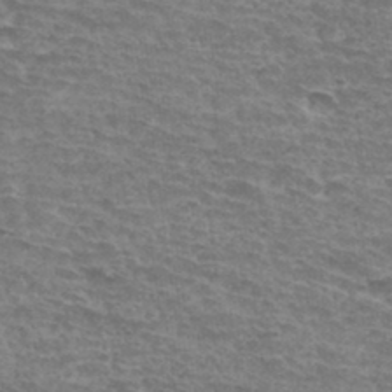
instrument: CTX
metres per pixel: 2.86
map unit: Hto
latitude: 34.1955
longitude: -44.7057
